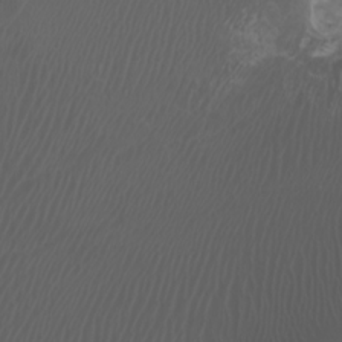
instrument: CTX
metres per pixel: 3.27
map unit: Htu
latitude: -5.4076
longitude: -73.4805
